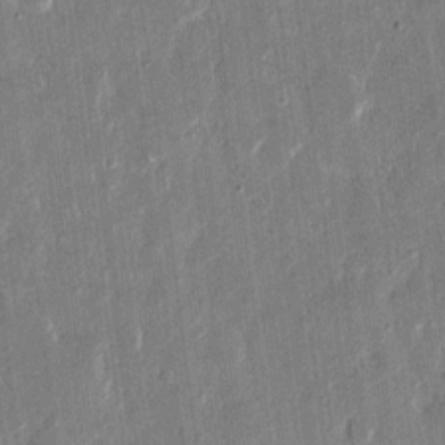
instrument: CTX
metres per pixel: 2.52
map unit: eHh
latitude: 14.1011
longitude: -70.4979
